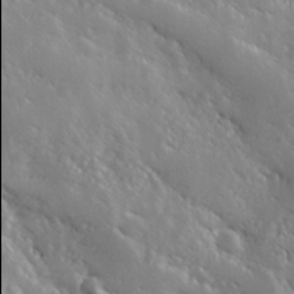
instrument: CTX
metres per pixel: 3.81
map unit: Hve
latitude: 25.1970
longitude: 146.0094
